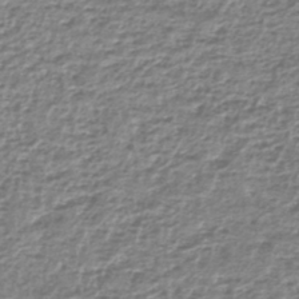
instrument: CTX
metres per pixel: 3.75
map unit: lHb
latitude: -42.2550
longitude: 69.6343
